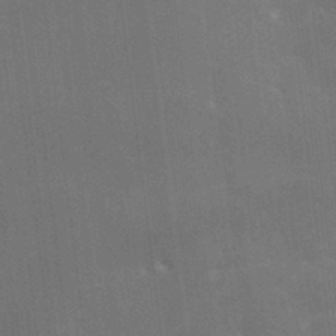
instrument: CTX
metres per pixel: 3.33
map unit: HNhu
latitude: 4.8947
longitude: 9.1053
